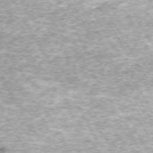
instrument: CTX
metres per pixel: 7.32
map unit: Hpe
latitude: -70.7841
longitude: 13.6911
